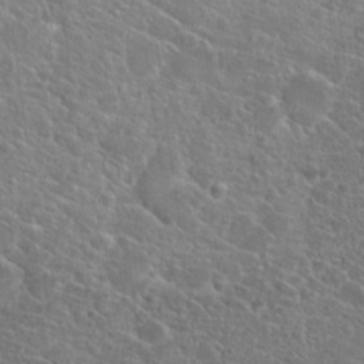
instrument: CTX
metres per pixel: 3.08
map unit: Hto
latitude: 19.2348
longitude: -36.9136
